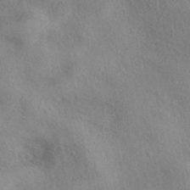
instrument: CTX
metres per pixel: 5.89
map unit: eAb
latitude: 39.8205
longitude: 112.3117
